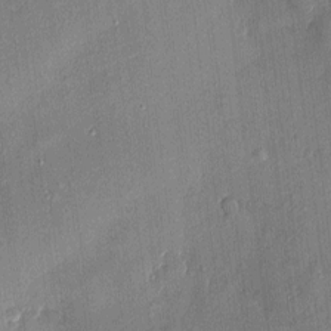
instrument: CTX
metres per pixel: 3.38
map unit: eHh
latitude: 4.6113
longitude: -74.6868
